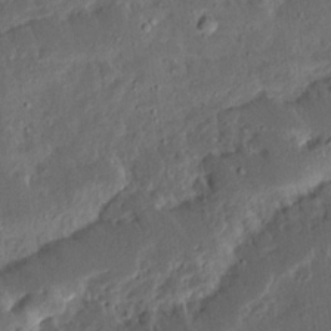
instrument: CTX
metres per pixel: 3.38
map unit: Ave
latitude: 14.9514
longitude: -138.7435
